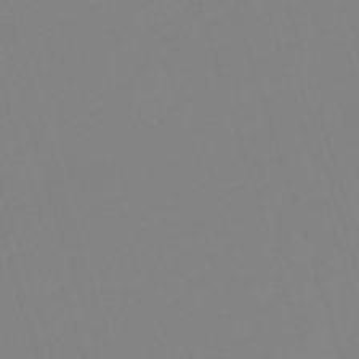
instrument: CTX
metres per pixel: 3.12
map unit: lHb
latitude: -49.3321
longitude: 81.5966
